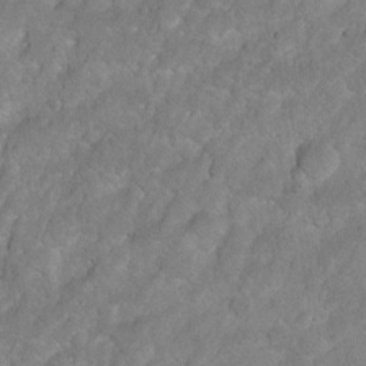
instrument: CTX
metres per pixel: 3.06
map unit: Hto
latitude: 2.9513
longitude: -35.6127
